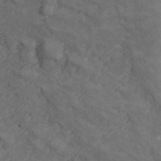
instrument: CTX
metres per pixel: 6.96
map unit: Hve
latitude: 33.5560
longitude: 149.7667
